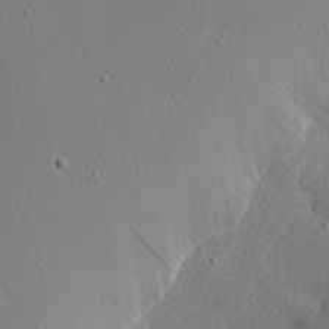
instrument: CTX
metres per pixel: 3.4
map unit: Nhu
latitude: 0.7813
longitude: -78.1578
